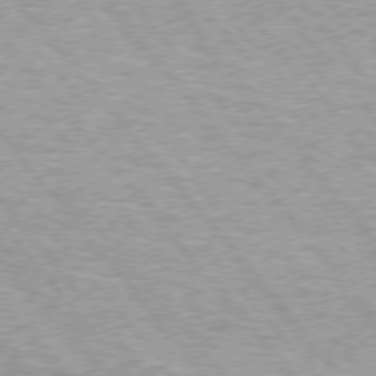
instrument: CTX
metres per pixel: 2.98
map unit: lApd
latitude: 74.9892
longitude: -76.9891
